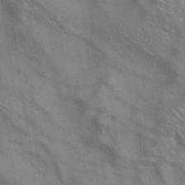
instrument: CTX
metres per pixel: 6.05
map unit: eAb
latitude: 34.7813
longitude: 111.7288
